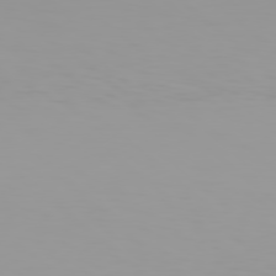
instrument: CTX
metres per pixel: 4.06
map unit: Hpe
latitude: 78.2145
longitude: -145.6316
